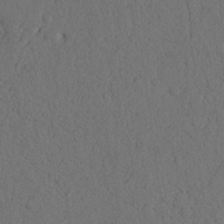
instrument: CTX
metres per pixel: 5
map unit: Nhu
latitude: 20.8002
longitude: -75.6316
